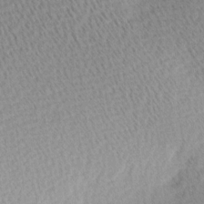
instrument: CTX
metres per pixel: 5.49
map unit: Ave
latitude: 10.7246
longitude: -107.2537
